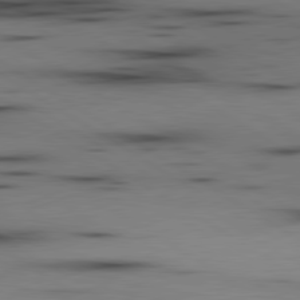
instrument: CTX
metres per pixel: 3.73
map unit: lApd
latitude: 80.1011
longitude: 160.8408
